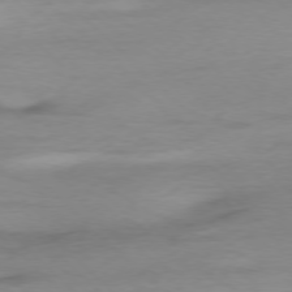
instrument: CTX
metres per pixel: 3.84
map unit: Ap
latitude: -77.6155
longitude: -70.7624
